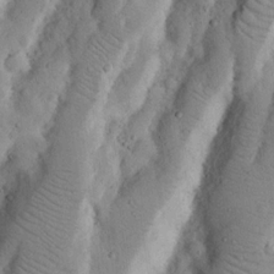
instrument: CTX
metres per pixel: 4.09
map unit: Nhu
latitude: 17.4804
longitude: -74.6302
